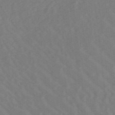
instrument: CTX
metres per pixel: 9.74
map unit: lHb
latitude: -48.8597
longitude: 83.8233
